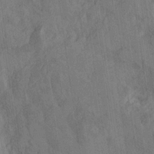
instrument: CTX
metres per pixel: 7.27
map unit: Htu
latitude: -4.6707
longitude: -177.2915
